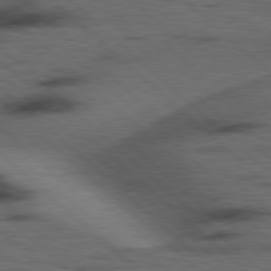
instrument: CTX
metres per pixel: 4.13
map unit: Hpe
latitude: 78.2334
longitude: -155.3104
